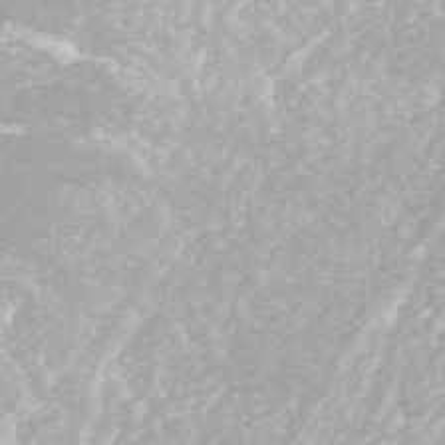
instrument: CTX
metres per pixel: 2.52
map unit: ANa
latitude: 42.9325
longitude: 25.1053
